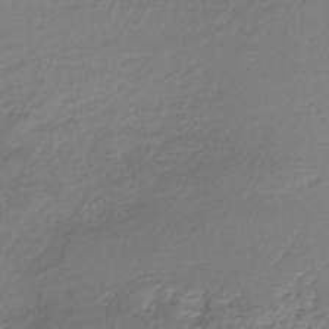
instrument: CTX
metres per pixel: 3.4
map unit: lHb
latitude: -37.1431
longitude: 61.4643
